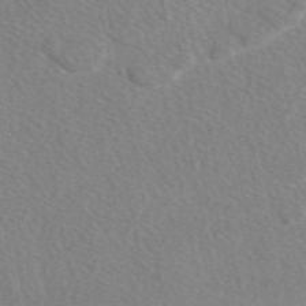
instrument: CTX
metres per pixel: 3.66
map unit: eAb
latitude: 48.2145
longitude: 117.5399
